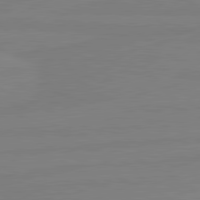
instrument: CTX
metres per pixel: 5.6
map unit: lApd
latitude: 81.5938
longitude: -177.6505
